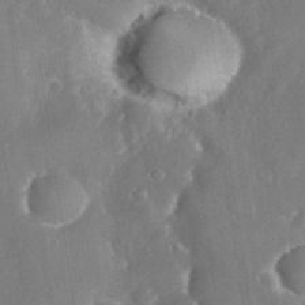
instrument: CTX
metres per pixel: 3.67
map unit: eHh
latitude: 31.7261
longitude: -59.7639
